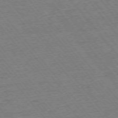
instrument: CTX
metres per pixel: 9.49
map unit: Ap
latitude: -75.4266
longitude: -86.9325
